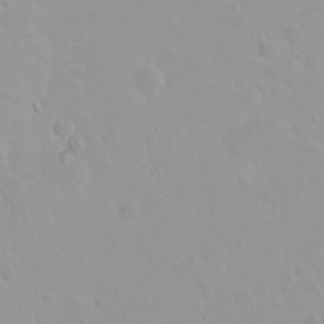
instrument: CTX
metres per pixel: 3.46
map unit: eHh
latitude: 2.0822
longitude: -54.8947
